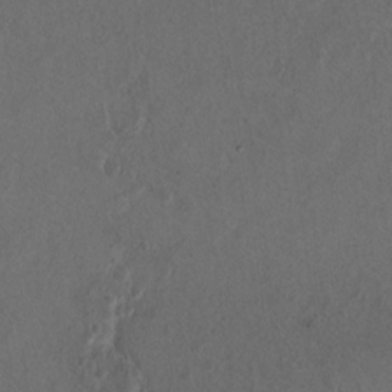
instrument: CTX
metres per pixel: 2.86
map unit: Ht
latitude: 10.9892
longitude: -32.0444
